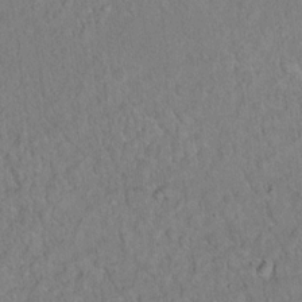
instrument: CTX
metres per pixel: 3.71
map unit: Ht
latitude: 14.7436
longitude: -40.1199
